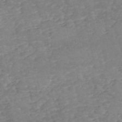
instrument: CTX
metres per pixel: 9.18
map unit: eHh
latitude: -55.2943
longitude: -90.3845
